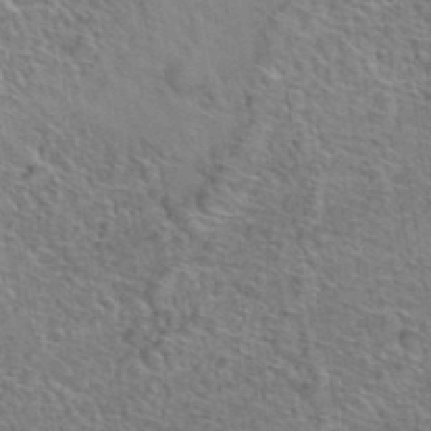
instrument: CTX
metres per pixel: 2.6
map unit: Hto
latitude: 38.5546
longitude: -44.8947
